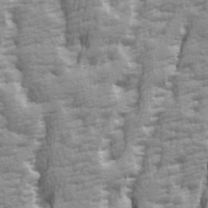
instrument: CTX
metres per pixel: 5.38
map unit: Ave
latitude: 14.7058
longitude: -131.4616
